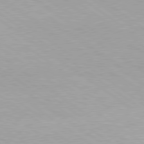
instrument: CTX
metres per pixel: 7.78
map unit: lApd
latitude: 79.2159
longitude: -177.7449
